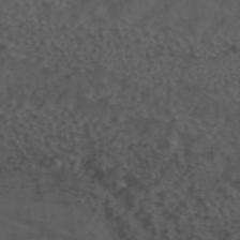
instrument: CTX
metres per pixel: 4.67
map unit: ANa
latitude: 44.2522
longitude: 24.3684
